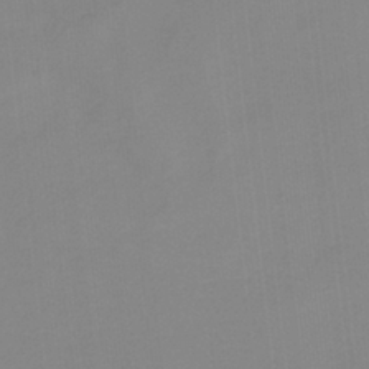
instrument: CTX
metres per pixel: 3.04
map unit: HNb
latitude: -34.0094
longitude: 58.1038
